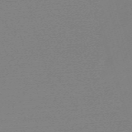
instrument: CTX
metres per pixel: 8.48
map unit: eHh
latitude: -62.0850
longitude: 52.6518
